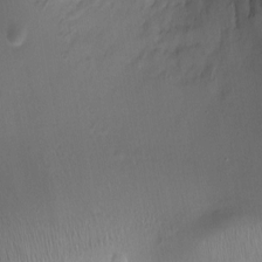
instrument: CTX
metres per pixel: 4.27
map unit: Ht
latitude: -1.6722
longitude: -16.9325
